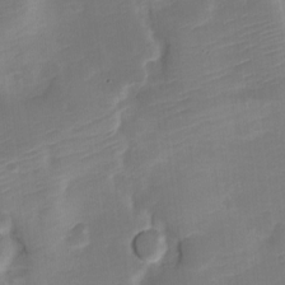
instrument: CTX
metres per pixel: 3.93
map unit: Nve
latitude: -21.2187
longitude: 106.6897
